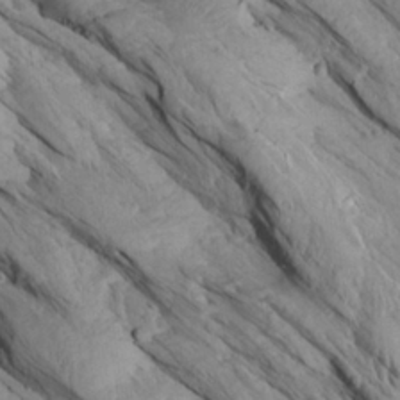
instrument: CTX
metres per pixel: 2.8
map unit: Aa
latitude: 27.5182
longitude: -133.6505
